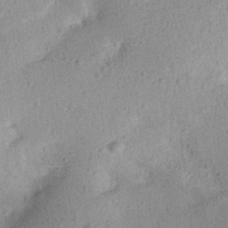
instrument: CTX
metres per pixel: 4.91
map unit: Aa
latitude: 18.7057
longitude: -144.3278
